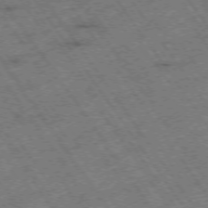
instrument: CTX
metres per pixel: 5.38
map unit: Hpe
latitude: -74.7086
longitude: 1.6722
